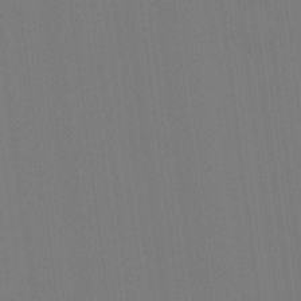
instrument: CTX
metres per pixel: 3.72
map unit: Hve
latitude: 18.6490
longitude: 149.8801
